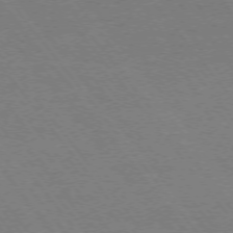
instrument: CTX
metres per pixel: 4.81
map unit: Ap
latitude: -75.1432
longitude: -82.3845
